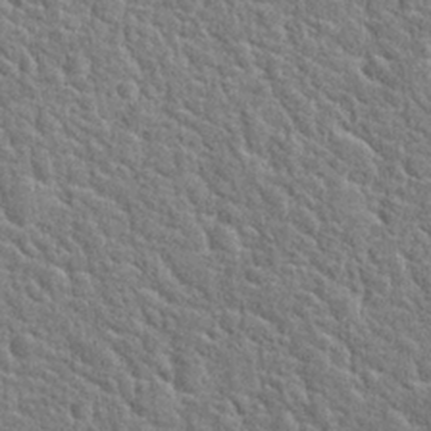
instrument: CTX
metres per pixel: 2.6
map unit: Hto
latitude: 24.1577
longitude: -49.2159
